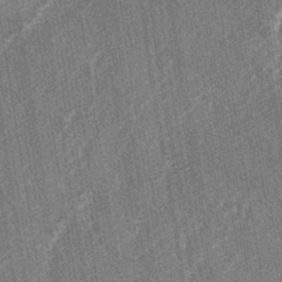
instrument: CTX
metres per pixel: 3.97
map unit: lAa
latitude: -3.1242
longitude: -129.4426
